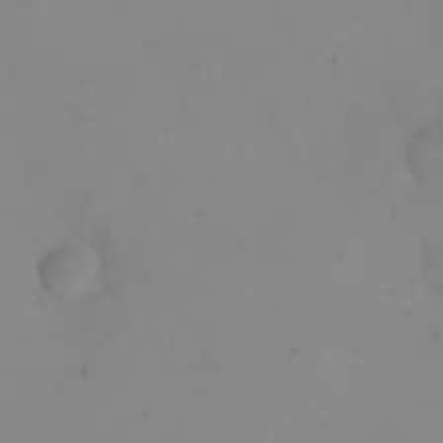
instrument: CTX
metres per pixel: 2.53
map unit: eHh
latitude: 24.2144
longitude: -64.3467
